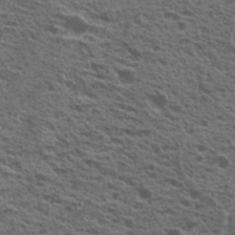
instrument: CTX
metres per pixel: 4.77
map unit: Nhu
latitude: 19.7638
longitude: -31.1404
